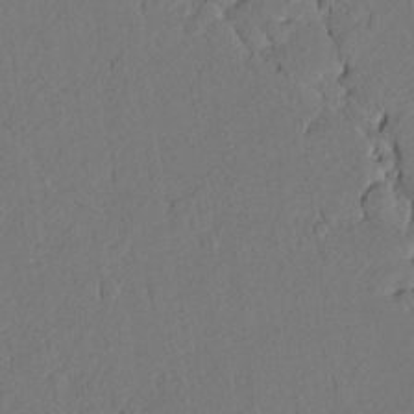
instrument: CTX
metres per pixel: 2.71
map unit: lAvf
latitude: 8.2901
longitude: 166.1795
